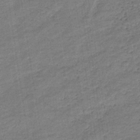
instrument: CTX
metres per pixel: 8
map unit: eHb
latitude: -37.0297
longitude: 77.9178
